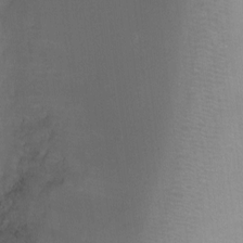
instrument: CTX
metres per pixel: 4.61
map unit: Ht
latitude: -10.0472
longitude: -28.3467
